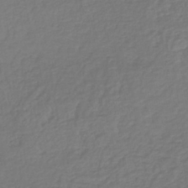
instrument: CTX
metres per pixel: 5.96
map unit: lHb
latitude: -42.9919
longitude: 65.3888
